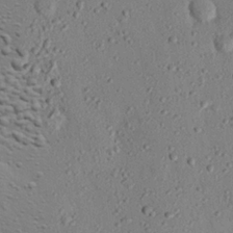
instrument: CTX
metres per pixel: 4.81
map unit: eHh
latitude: 25.5182
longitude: -77.3481
